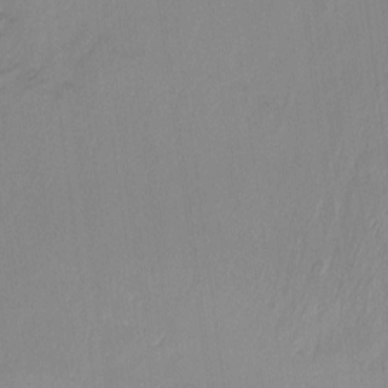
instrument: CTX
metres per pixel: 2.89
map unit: Ht
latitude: -6.2361
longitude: -36.5735
